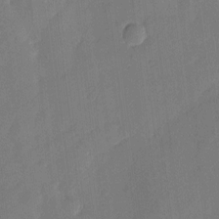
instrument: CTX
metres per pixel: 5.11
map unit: eHh
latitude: 3.9528
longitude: -72.9514
